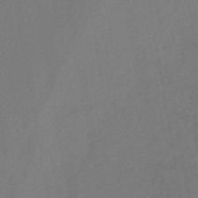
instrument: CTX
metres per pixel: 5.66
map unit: lHb
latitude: -43.6721
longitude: 68.2928
